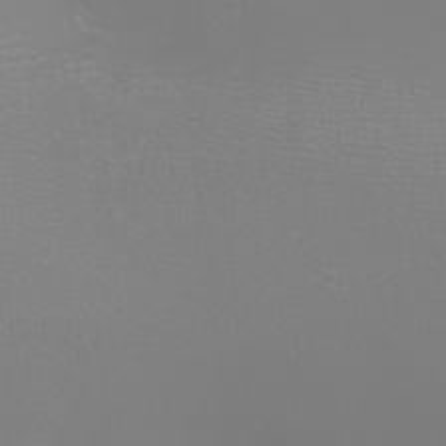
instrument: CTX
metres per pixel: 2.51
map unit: eHh
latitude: -6.7841
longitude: -79.1781
